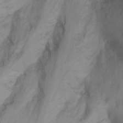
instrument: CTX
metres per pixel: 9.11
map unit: Nhu
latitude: -14.2173
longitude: -53.0648
